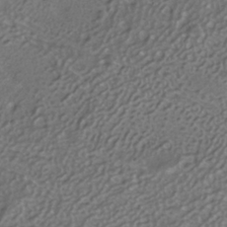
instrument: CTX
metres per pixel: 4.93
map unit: ANa
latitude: -37.0486
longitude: 95.1242
